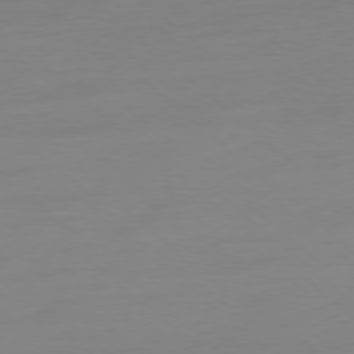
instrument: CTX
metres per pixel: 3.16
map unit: Ap
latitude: -78.3873
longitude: -67.3859
